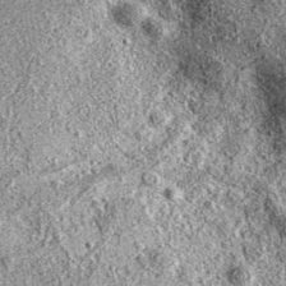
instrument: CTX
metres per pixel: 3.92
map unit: eAb
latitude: 36.5923
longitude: 111.3699
